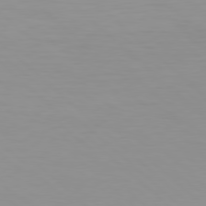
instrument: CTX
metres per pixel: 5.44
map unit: Hpe
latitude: 78.2145
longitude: -168.3467
